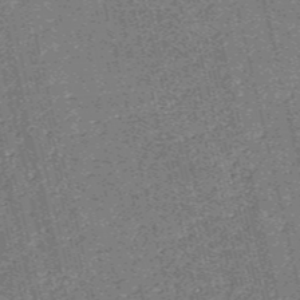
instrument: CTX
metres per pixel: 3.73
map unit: HNb
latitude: -54.5952
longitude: -39.9150
